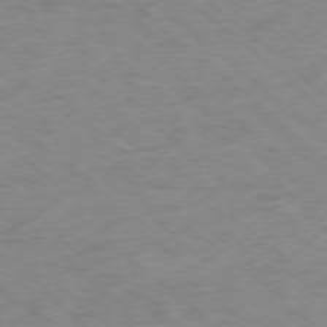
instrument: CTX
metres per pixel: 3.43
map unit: Ap
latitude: -77.4832
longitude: -77.1214
